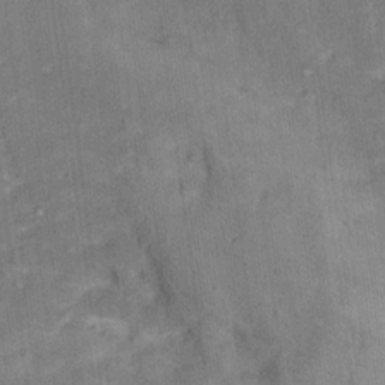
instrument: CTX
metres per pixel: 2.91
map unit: Hto
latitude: 15.6883
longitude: -31.8773
